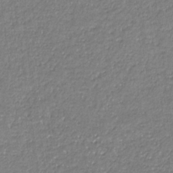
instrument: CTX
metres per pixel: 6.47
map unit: eHb
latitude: -31.6344
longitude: 67.2754
